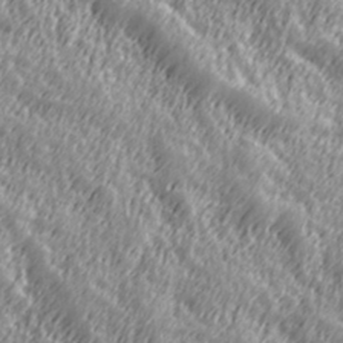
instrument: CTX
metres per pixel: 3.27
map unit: Hve
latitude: 32.2145
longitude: 149.6533
